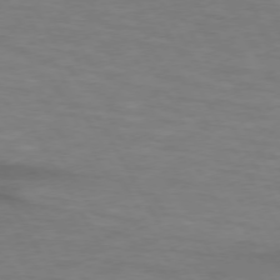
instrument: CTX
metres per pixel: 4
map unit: lApd
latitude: 73.9528
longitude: -65.4804
